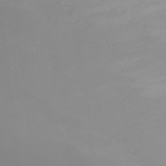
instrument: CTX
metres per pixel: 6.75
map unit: Ht
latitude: -4.6140
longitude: -24.4790
